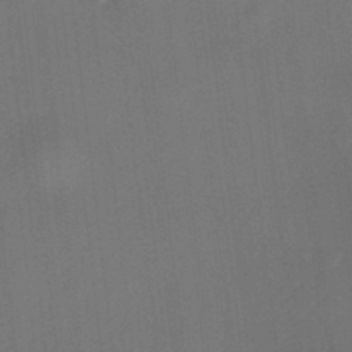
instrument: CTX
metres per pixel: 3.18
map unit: HNhu
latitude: 13.0648
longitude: 10.8975
